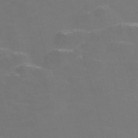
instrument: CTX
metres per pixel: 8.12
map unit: Nve
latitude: -57.0486
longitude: 52.5951
